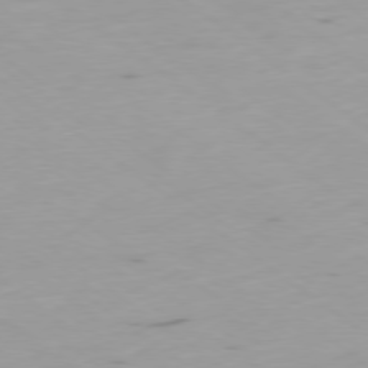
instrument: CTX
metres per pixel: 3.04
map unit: Ap
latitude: -78.8975
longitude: -73.0837
